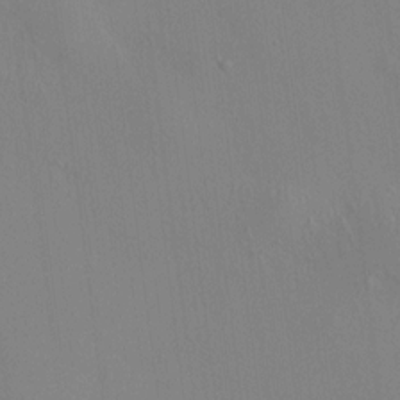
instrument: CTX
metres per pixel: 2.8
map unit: HNhu
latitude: 8.1767
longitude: 14.9353
